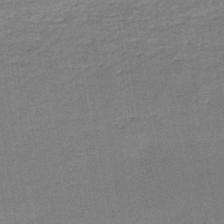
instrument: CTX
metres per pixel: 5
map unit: HNb
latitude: -48.5952
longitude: -42.9325
